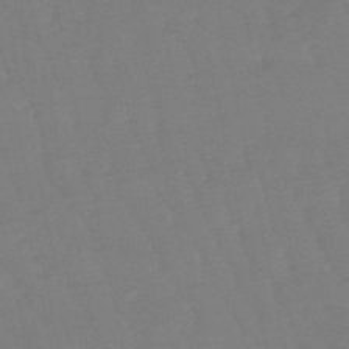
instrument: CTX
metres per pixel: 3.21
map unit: eHb
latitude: -50.2173
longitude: 77.4643
